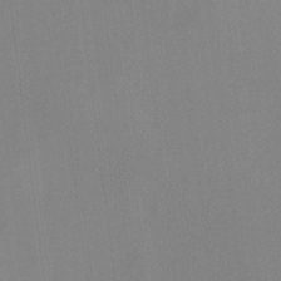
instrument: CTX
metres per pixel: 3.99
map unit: HNhu
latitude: -1.3321
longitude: -7.7450
